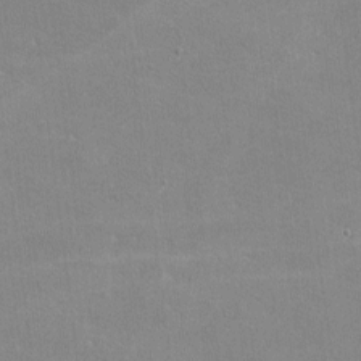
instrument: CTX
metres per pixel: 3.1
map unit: lHvf
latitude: -11.2376
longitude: -101.8017
